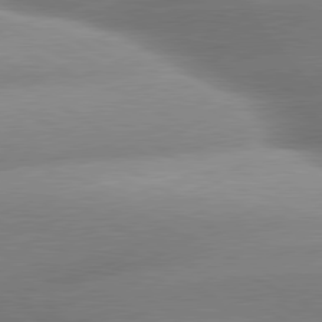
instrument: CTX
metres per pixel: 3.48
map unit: lApd
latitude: 80.1389
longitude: -157.5182
